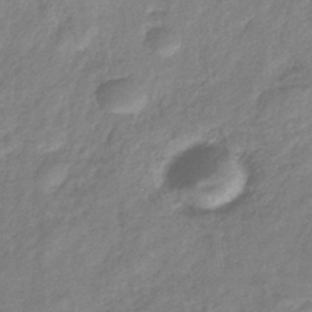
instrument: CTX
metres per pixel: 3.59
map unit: eHb
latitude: -38.7463
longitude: 81.1431
